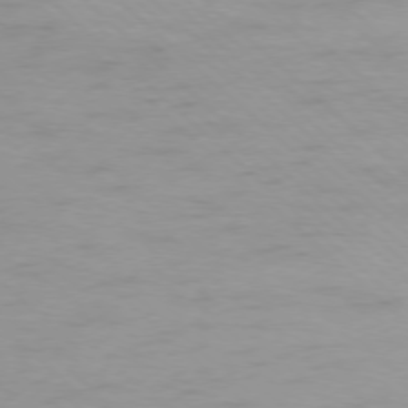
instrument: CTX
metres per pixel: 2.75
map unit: Ap
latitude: -77.5777
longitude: -91.3482
